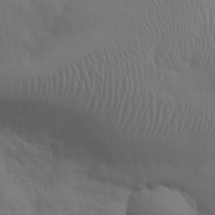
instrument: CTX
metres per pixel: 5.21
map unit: eHh
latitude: 30.5546
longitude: -69.5938
